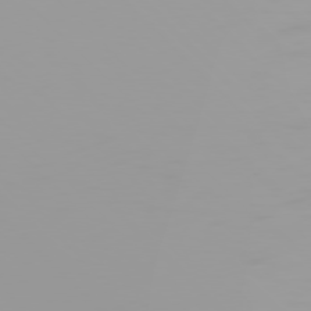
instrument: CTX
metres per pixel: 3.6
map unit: Hpe
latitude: 77.7638
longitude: -140.4790
